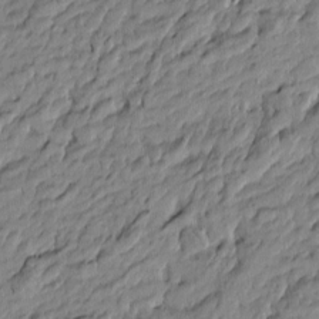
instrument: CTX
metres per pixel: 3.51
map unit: Htu
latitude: -5.9745
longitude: 177.6533
